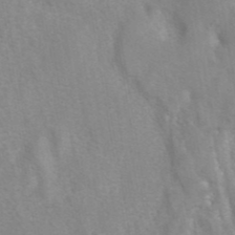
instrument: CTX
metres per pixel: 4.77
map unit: eAb
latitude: 41.1592
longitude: 106.4440
